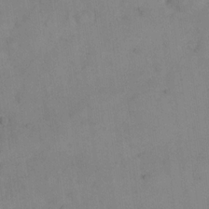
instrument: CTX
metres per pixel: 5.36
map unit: eHh
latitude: 18.5734
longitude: -64.7813
